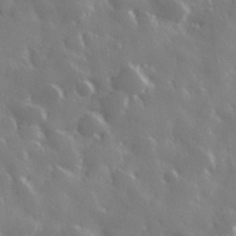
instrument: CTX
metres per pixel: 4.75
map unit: Hve
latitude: 28.5923
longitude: 146.8975
